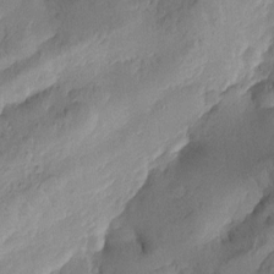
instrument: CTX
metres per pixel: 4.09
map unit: Htu
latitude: -2.1416
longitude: -176.4790
